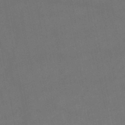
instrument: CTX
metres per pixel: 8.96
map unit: lHb
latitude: -47.1620
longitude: 62.2550
